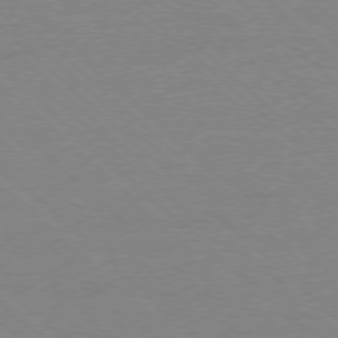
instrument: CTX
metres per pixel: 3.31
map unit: Ap
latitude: -78.1983
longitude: -85.3293
